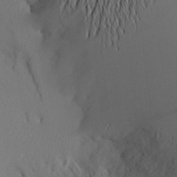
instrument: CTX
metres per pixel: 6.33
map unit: Aa
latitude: 20.6302
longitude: -145.2537
